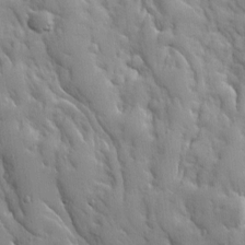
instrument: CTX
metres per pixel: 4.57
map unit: Ave
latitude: 9.0836
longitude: -102.8191
